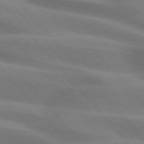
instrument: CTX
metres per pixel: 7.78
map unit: lApd
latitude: 74.9892
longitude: -60.5357
